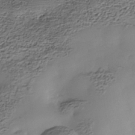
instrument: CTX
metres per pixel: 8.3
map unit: Nhe
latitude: -37.8989
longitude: -116.8947
